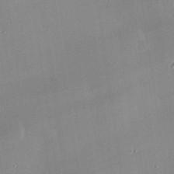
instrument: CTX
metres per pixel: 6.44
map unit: eHh
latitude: 24.5167
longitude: -91.0081
